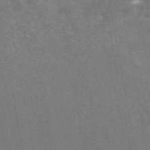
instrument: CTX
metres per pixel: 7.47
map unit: eAb
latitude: 46.6491
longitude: 116.5762
